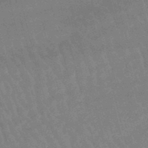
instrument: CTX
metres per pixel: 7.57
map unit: lHb
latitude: -48.6708
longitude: 76.6518
